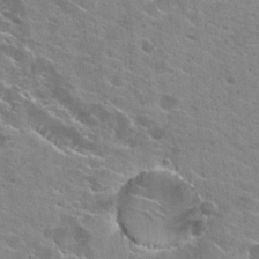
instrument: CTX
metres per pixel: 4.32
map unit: Hto
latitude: 23.5938
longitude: -42.5735
